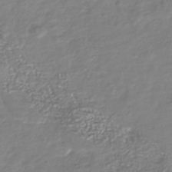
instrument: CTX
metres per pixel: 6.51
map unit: Nhu
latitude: -40.0472
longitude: -81.6127
